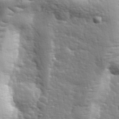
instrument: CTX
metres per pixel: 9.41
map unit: lHvf
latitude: 34.6301
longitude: -81.7261
